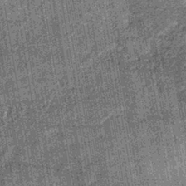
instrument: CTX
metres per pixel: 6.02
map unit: lHb
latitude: -39.5777
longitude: 66.5574
